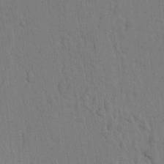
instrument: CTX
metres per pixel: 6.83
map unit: lAvf
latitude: 8.1956
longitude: 165.6533
